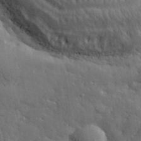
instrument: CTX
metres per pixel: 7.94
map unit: lHvf
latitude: 35.0647
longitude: -86.8191
